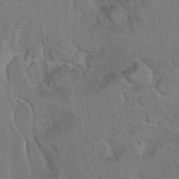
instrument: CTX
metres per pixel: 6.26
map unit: Hto
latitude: 9.3104
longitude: -35.5182
